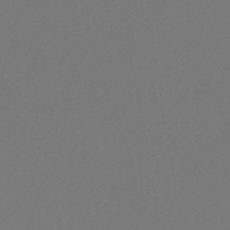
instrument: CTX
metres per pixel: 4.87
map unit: lHb
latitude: -47.0486
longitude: 72.6896
